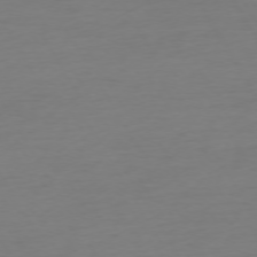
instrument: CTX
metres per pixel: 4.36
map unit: Ap
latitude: -75.2943
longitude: -69.0270
